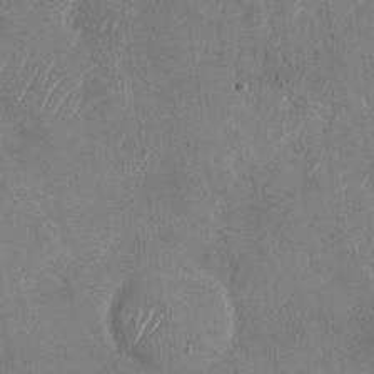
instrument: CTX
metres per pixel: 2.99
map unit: Nhu
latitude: -29.2565
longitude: -59.8583
